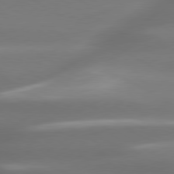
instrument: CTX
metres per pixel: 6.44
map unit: lApd
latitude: 80.0444
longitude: -138.5735
